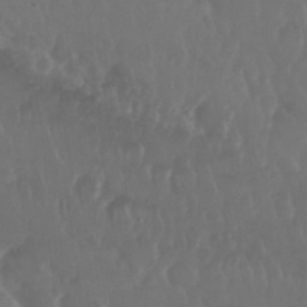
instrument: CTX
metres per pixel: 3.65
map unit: Nhu
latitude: 29.3481
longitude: -56.6301
